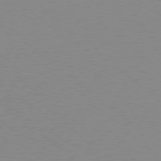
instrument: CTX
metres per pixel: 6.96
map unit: Hpe
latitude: 78.1956
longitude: -124.0822
